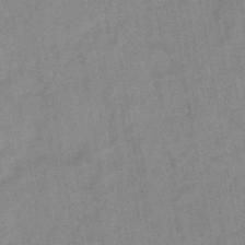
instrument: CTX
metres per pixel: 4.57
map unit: HNb
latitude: -44.8597
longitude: -36.4979
